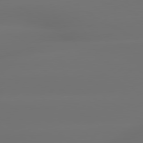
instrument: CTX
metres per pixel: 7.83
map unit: lApd
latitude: 79.6127
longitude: -138.6113
